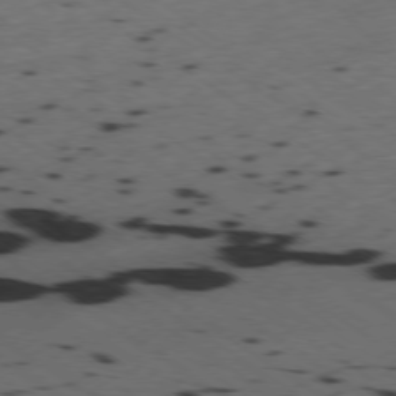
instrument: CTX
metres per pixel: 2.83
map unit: Ap
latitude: -77.6344
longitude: -71.3859
